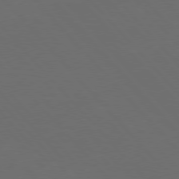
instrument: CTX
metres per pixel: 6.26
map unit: Hpe
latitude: 76.7624
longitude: -163.3293
